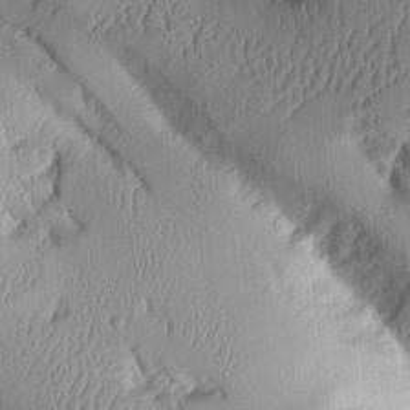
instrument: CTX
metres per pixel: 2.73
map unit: Aa
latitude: 10.5546
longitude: -127.8961
